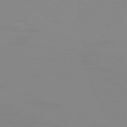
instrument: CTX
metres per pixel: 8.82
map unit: Hpe
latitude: 74.7813
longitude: -127.9339
